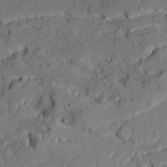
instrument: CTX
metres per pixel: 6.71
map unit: Ave
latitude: 20.3468
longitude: -129.1970
